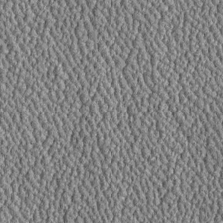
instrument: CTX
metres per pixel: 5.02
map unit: Htu
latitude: -6.8408
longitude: 156.6896
